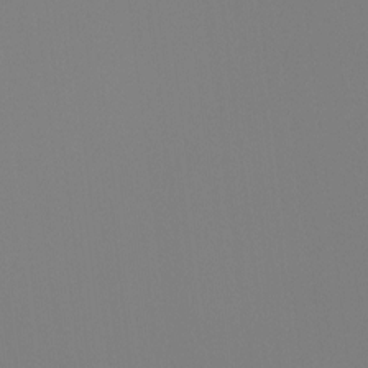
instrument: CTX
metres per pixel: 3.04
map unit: Htu
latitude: -12.9542
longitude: -70.2900
